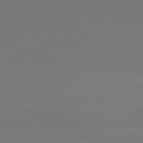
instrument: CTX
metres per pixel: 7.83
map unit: Ap
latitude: -81.2754
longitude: -84.3089
